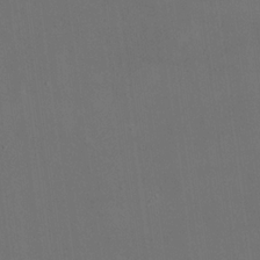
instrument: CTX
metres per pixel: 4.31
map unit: eHh
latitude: 19.2348
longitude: -68.7435
